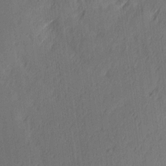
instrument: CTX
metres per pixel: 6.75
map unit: Ave
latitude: 13.8583
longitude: -106.4979
